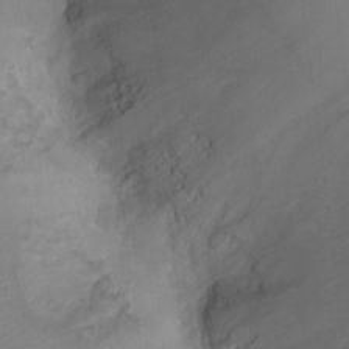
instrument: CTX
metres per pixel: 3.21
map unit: Ht
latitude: -2.4440
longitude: -19.9339
